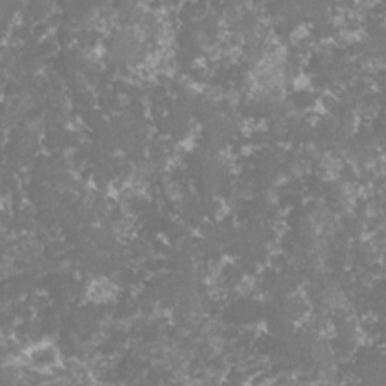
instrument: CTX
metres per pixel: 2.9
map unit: lHvf
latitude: -16.3873
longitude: -98.6490
